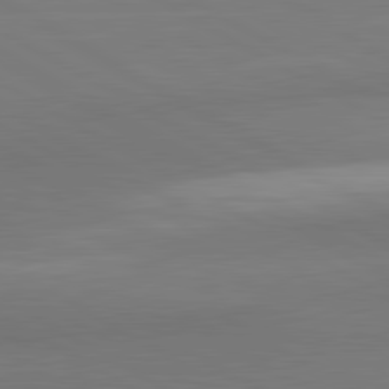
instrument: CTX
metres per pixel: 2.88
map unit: lApd
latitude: 81.3671
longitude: 160.2740
